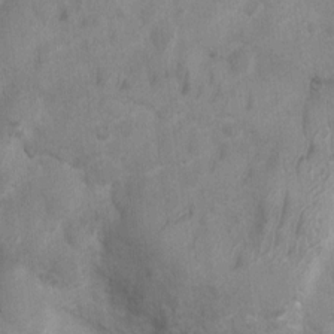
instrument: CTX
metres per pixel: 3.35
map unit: Ht
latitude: 3.2348
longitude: -27.0081
